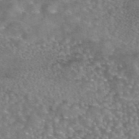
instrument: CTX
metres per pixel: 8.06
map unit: eAb
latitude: 44.9891
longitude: 107.8801
